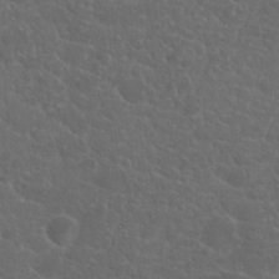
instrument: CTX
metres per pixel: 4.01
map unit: Hto
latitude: 19.6316
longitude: -36.4412
